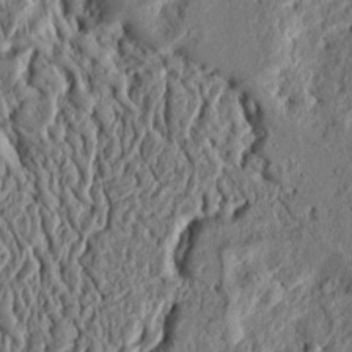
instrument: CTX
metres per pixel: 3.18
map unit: Ht
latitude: 11.5182
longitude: -75.6694
